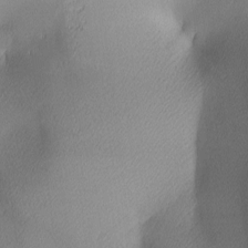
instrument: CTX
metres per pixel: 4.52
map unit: lAa
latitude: 3.2726
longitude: -117.2159
